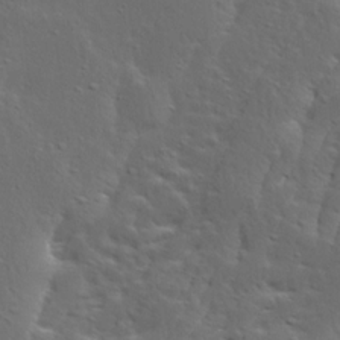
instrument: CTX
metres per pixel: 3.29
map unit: Ave
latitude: 14.0255
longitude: -135.6505
